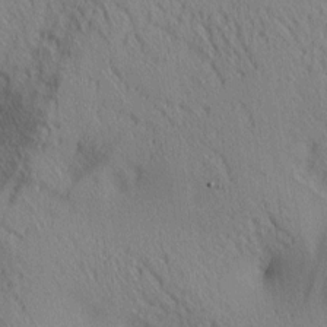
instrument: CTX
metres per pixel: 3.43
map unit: lAa
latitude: 4.4412
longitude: -117.2159
